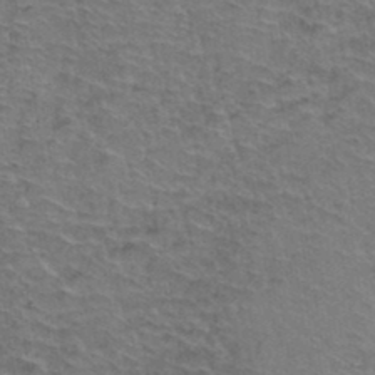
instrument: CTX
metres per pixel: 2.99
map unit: Hto
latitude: 37.2159
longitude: -46.1767
